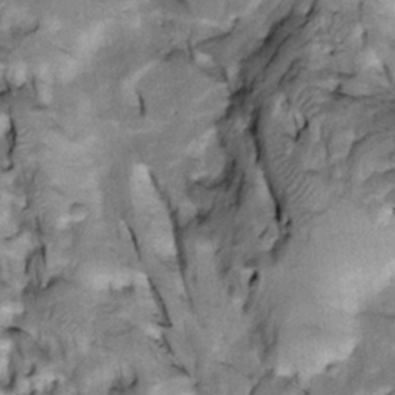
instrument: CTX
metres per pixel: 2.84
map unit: Htu
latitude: -3.5966
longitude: 150.1983
